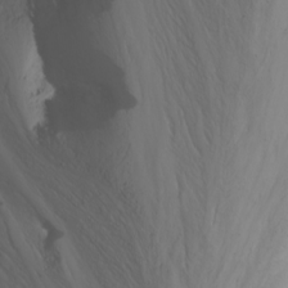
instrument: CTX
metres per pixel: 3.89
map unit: Nhu
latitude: -6.7274
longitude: -65.9906
